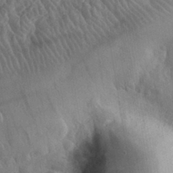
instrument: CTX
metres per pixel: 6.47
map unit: eHh
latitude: 28.8380
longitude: -76.2900
